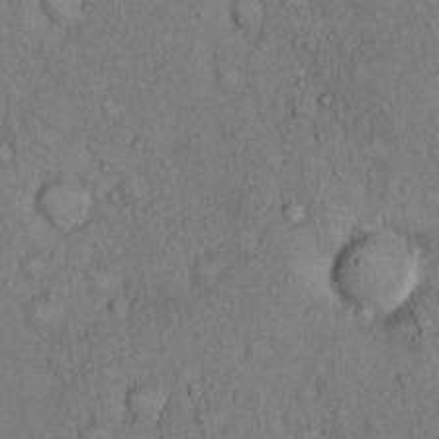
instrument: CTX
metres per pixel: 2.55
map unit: Hto
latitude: 11.7261
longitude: -60.3467
